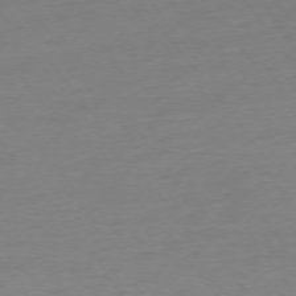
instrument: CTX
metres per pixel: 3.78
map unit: Ap
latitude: -75.3321
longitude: -71.1403
